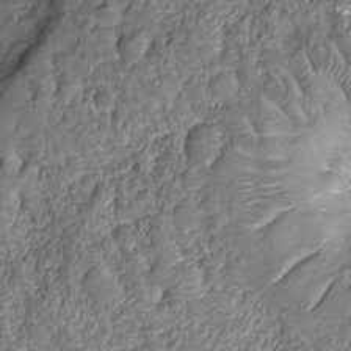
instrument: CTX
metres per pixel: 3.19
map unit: Nhu
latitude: -12.3495
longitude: -23.0836
